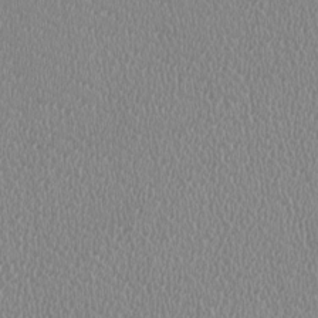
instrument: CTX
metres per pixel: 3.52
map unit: HNhu
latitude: -3.0864
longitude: -2.2900
